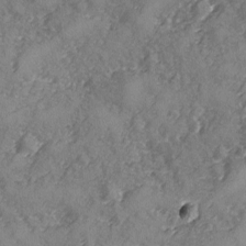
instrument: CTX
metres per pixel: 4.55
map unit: Ave
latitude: -8.3306
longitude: -117.8772
